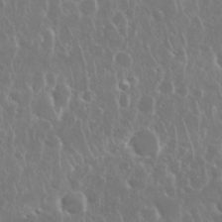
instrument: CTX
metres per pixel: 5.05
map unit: Nhu
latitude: 28.7246
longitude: -63.2726
